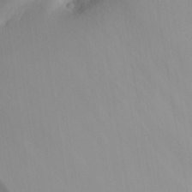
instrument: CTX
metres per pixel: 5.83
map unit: Aa
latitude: 24.7057
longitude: -131.9340
